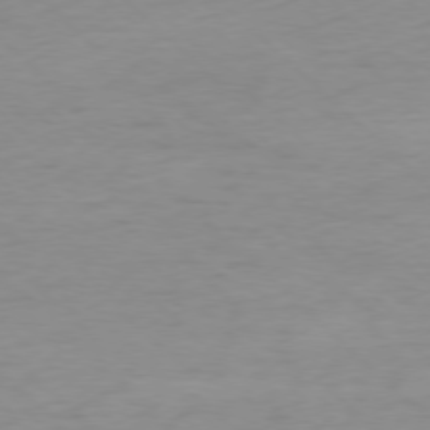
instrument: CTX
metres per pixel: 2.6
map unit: Ap
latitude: -77.8989
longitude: -70.8569
